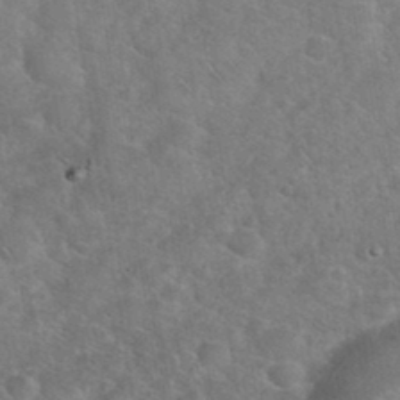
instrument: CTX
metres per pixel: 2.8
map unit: eHh
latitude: 36.6869
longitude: -64.5546
